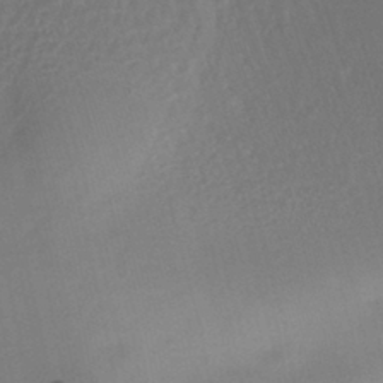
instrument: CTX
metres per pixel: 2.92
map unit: HNhu
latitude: -26.8408
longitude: 73.5777
